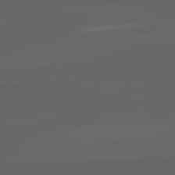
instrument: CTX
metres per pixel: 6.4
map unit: lApd
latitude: 82.1577
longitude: 130.6329
